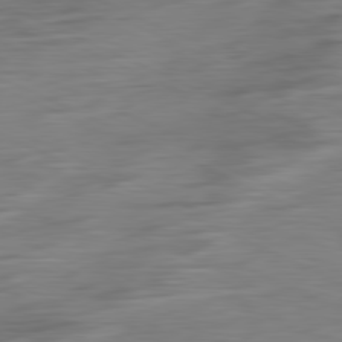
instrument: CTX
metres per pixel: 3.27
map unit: Ap
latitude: -81.4644
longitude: -76.7057
